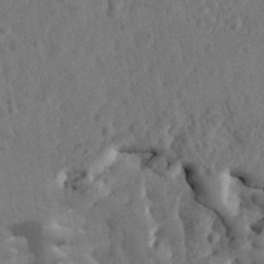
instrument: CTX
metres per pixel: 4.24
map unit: eHh
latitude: 29.0080
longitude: -76.4979
